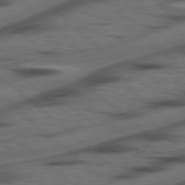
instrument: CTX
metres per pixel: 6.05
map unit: Hpe
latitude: 78.3279
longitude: -155.9717
